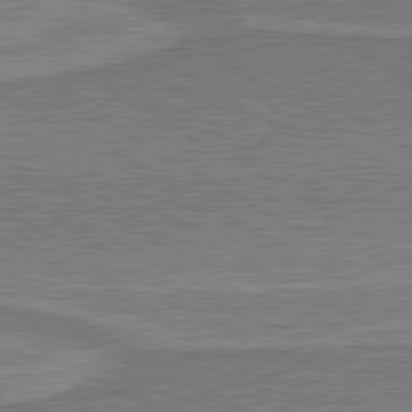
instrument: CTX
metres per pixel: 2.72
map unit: lApd
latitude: 80.6113
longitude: 145.0864
